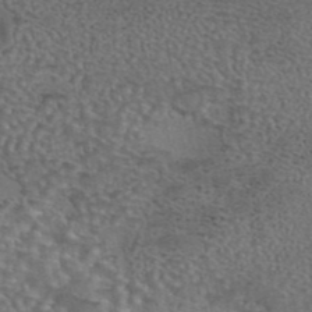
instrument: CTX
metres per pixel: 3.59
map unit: eAb
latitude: 43.7639
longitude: 104.2172
